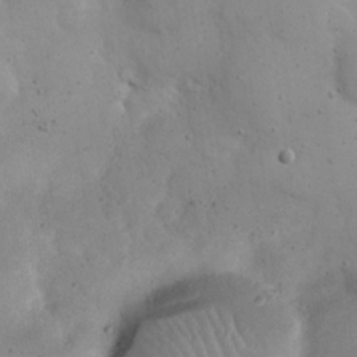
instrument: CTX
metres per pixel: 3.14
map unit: eHh
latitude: 20.4790
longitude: -62.7624
